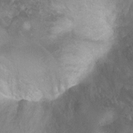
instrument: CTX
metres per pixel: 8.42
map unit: Nhu
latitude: 2.8002
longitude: -24.6868
